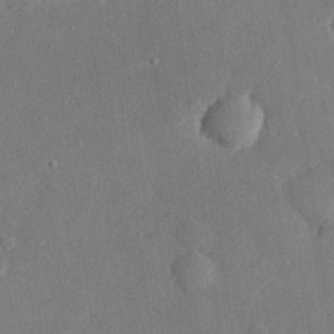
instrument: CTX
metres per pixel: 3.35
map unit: eHh
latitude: 28.4979
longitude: -80.7813
